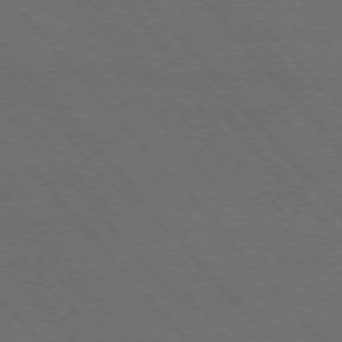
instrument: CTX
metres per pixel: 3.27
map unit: Hpe
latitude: -76.2362
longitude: -16.1011
